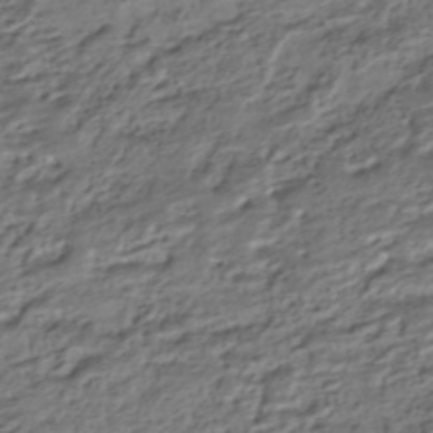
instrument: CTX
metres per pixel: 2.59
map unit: HNhu
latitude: -42.6896
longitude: 104.0472
